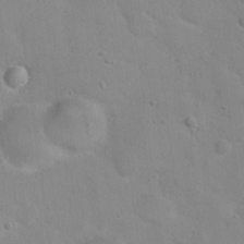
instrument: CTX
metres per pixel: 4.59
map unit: Hto
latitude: 16.7057
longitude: -39.2915
